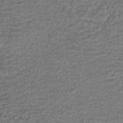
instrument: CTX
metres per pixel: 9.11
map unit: HNhu
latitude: -45.4265
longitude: 102.6519
